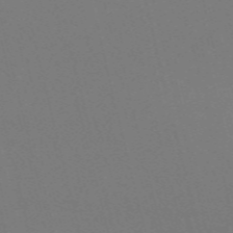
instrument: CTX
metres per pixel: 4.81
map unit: Nve
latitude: -59.6532
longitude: 63.5588
